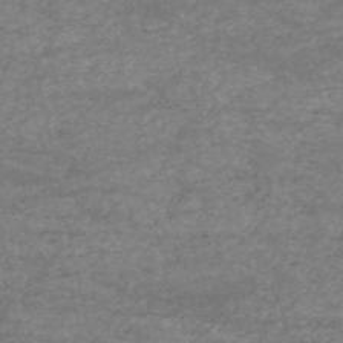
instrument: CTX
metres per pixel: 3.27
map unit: HNb
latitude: -53.2187
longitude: -38.8569
